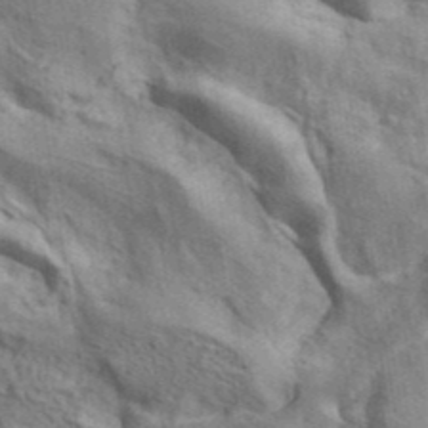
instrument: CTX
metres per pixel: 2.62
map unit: ANa
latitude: 41.4049
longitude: 14.1228
